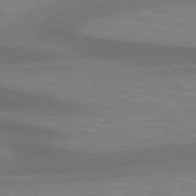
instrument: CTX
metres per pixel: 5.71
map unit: lApd
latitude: 76.3089
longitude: -59.4238
